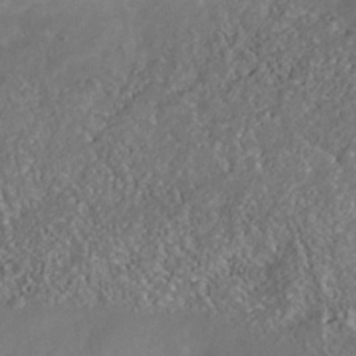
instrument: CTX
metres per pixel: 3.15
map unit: Nhu
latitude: -40.8219
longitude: -83.8205
